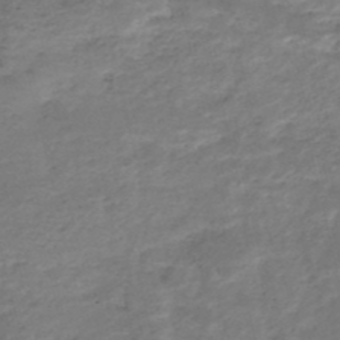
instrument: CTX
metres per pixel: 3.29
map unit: Nhe
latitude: -47.4454
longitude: -171.2537
